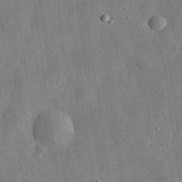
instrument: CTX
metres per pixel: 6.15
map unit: eHh
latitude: 31.4805
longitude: -75.6316
